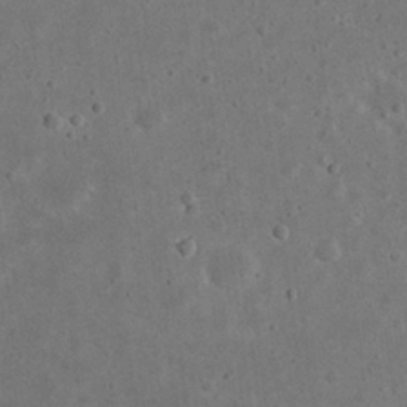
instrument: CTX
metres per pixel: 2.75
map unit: eHh
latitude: 23.6127
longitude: -68.2712
